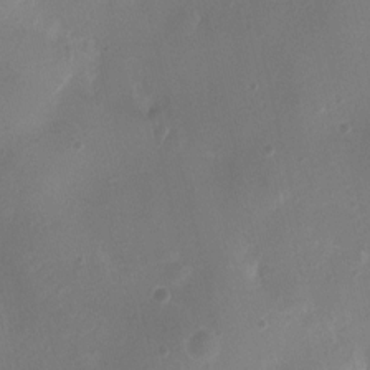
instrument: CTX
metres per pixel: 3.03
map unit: Nhu
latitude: 4.9703
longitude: -16.5168
